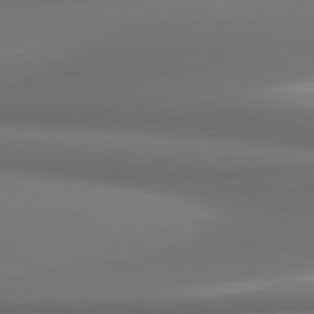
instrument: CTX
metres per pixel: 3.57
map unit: lApd
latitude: 81.5560
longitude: 172.9919
